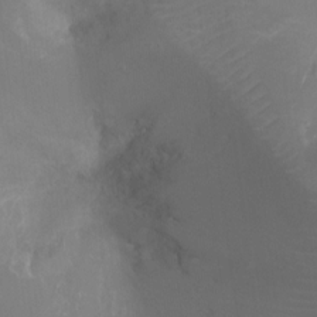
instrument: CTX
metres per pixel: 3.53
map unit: Ht
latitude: -17.7100
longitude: -44.1011
